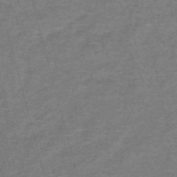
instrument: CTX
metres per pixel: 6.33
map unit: lHb
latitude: -43.4832
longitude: 55.7289
